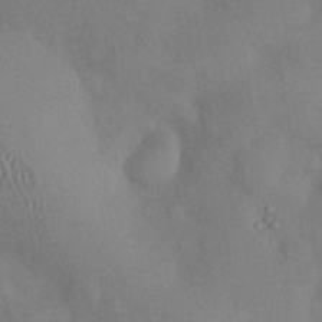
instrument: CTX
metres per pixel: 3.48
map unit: Nhu
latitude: 26.8758
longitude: -70.4034
